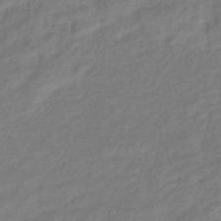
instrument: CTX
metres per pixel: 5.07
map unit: eHb
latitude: -41.8989
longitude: 81.9745
